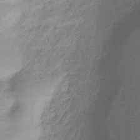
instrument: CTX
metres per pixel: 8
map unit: HNhu
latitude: -41.0864
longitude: 92.1039
